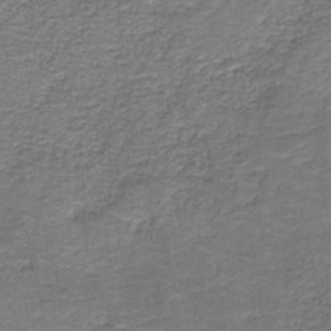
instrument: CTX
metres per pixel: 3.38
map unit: HNb
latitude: -37.1620
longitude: 51.3132
